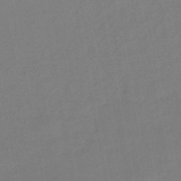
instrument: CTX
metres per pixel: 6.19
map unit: lHb
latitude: -47.2943
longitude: 80.3118
